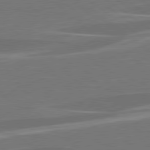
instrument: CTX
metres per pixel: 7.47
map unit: lApd
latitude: 79.2537
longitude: -94.1200
